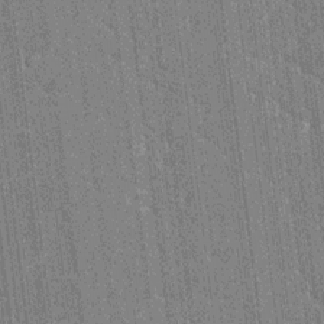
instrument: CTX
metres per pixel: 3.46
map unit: HNhu
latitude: 7.1214
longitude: -6.1389
